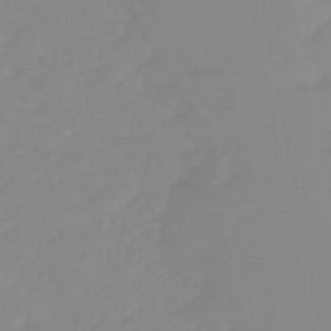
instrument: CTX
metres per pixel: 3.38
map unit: eHb
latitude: -44.6330
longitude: 84.6518
